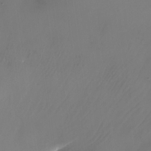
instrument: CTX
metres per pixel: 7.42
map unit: Nhu
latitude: -27.8800
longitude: -71.4804
